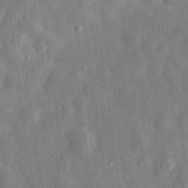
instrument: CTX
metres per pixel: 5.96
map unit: eHh
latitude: 31.3860
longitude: -75.5371
